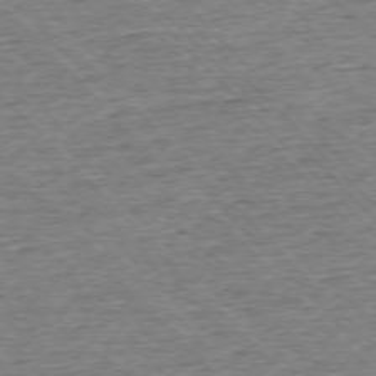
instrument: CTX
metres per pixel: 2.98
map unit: Ap
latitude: -75.9178
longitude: -91.9150
